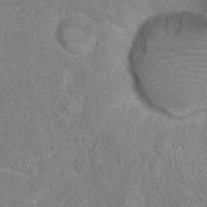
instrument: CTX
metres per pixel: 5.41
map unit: Hto
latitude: 17.0647
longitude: -42.0255
